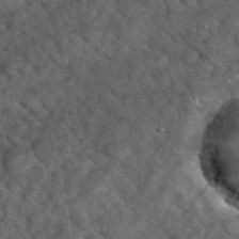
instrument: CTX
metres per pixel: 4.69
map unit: eHh
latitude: 39.5182
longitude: -56.6490
